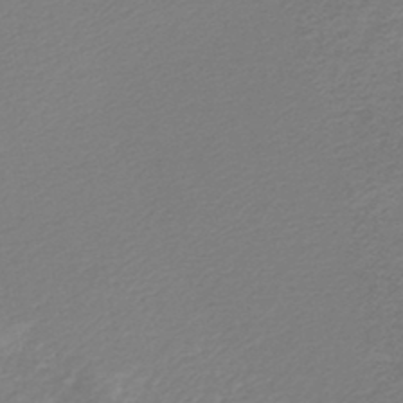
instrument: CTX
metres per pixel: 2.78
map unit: lHb
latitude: -46.4629
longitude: 73.4076
